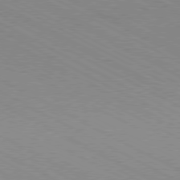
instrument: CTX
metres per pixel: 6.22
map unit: Hpe
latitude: -81.0487
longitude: 17.0676
